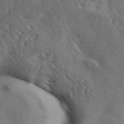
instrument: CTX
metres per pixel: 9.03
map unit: ANa
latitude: 42.6868
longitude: 52.5195
